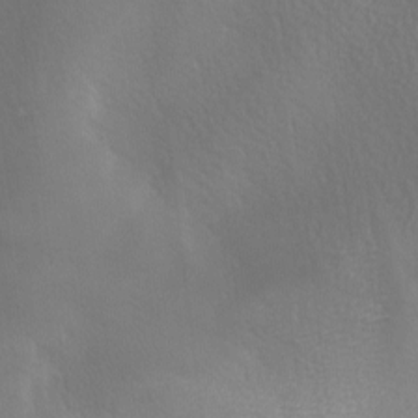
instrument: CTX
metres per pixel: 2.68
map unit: Ave
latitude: -7.2187
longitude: -122.6490
